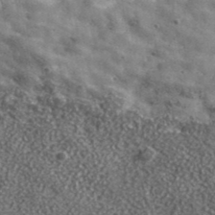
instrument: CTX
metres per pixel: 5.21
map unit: ANa
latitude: 40.4978
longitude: -89.9528
